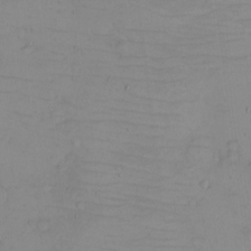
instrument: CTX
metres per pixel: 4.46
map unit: eHh
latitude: -5.2942
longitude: -80.9703
